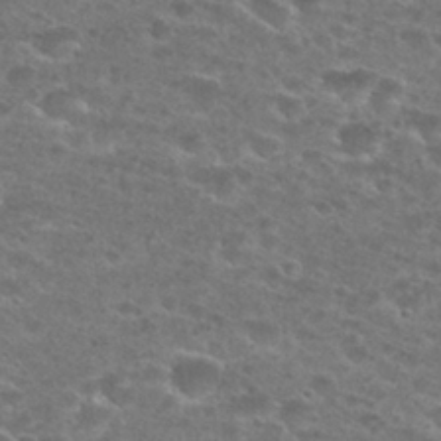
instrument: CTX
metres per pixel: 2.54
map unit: Hto
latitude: 27.7639
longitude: -47.2726
